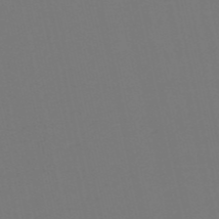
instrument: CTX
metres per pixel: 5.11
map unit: HNb
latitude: -54.6330
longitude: -39.0836
